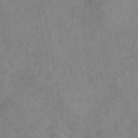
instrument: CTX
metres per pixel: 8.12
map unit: eAb
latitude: 48.0822
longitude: 110.7652
